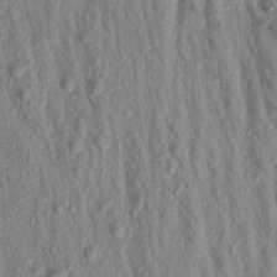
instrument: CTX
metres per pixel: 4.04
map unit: Aa
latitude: 18.5545
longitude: -147.0648
